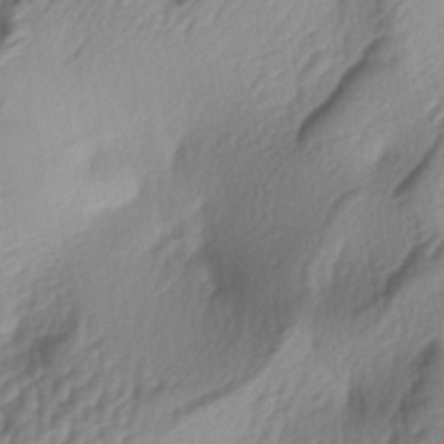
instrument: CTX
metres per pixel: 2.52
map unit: lAa
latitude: -4.6329
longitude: -123.6127
